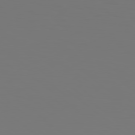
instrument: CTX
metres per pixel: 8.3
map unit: Hpe
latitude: 78.8191
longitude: -163.9150
